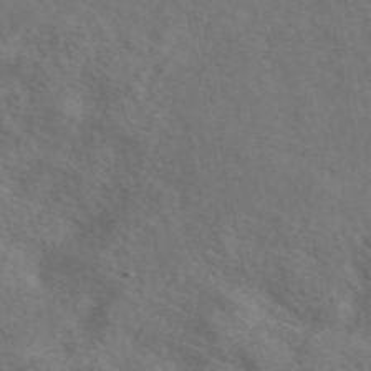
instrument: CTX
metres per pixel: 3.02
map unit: eAb
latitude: 49.3671
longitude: 119.4832
